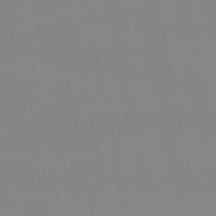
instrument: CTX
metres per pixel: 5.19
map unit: eHb
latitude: -50.2739
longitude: 68.1038
